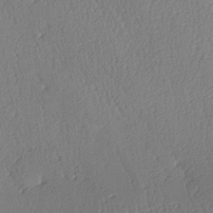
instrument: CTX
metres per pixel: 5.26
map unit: lAa
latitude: -8.7085
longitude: -128.8947
